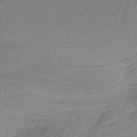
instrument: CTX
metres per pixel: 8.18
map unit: HNb
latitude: -36.7841
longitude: 56.7274
